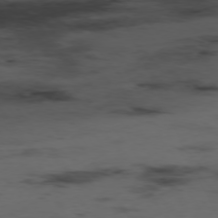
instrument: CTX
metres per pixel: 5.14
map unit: Hpe
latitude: -76.0094
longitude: -10.0255
